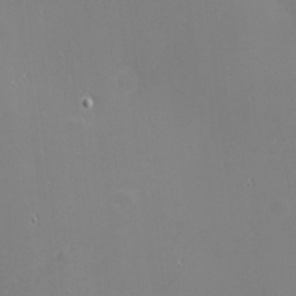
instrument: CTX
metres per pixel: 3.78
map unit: eHh
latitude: -2.5006
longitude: -80.7246
